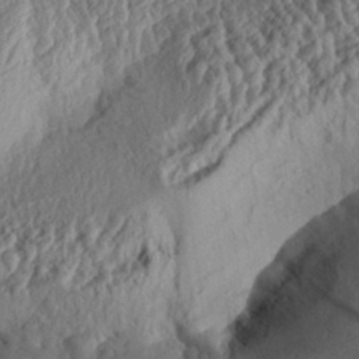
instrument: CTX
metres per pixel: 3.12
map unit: Aa
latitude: 30.8758
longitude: -133.9150
